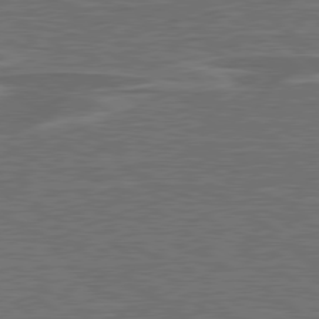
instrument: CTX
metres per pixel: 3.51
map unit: lApd
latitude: 79.3293
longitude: -91.6127
